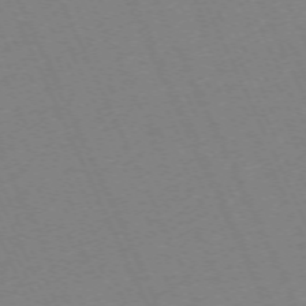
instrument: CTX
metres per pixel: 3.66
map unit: Hpe
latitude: -71.1242
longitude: 12.5196
